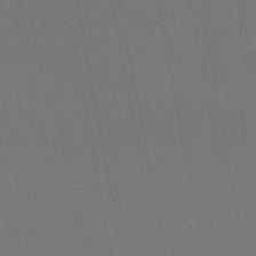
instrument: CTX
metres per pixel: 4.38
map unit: lHb
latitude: -47.7855
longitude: 68.7085
